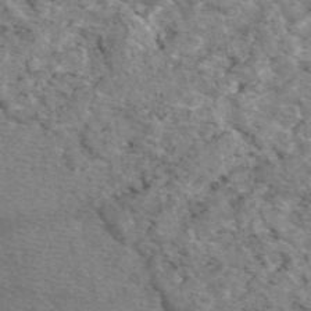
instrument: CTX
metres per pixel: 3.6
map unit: eAb
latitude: 49.1025
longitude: 113.9367
